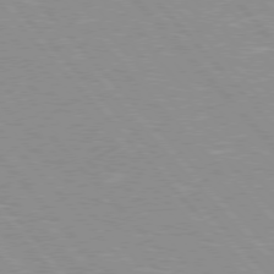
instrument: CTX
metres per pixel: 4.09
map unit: Hpe
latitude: 76.0444
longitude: -126.5168
